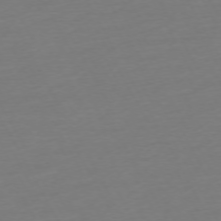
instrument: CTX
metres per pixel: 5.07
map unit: Ap
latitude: -74.0850
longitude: -69.4427
